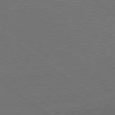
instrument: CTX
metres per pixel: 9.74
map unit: Ap
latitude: -79.3131
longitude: -54.2900
